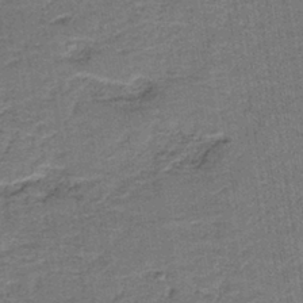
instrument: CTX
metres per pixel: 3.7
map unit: HNb
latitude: -39.4266
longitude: 50.6329
